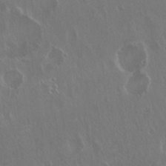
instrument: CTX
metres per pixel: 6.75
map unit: Hto
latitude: 18.6679
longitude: -57.2914
